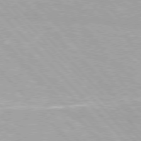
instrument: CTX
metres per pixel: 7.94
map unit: Hpe
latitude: 76.0444
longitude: -156.1199
